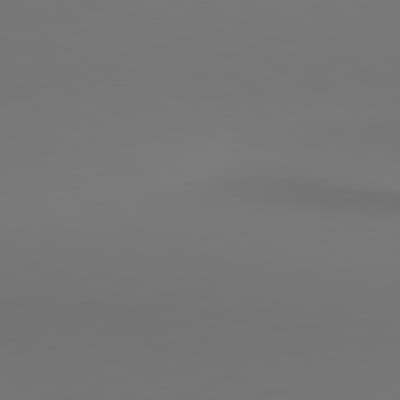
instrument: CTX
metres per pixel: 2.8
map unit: lApd
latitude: 80.9325
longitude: 152.2928
